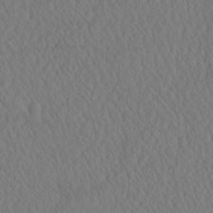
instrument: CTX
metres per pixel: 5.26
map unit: eHh
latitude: -3.1809
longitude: 16.1984
